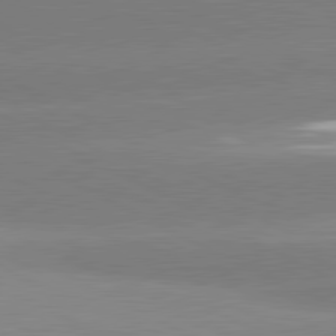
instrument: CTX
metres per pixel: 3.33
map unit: lApd
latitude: 81.0080
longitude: -150.5545
